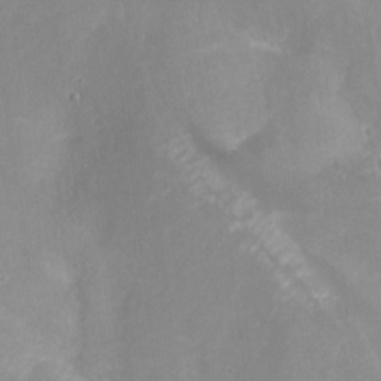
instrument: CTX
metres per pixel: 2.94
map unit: Nhu
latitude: -13.5777
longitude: -40.0444
